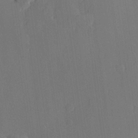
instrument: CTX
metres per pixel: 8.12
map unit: Hve
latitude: 22.5546
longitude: 146.5573
